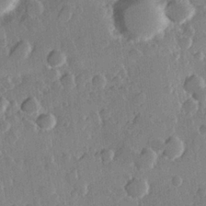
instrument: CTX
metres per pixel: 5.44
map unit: Hve
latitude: 23.2159
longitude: 149.2376
